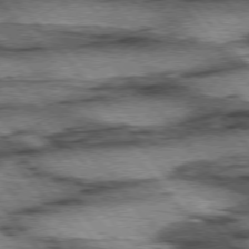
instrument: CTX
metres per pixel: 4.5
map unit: lApd
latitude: 75.5182
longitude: -49.4615
